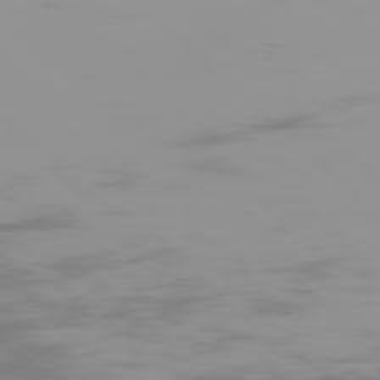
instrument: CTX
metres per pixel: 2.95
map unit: Ap
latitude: -76.8030
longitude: -74.8191
